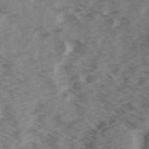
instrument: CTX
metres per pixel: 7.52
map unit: Ave
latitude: 14.8758
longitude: -103.5182
